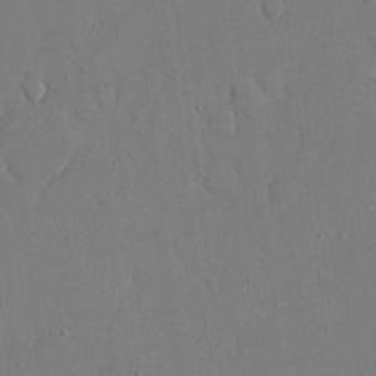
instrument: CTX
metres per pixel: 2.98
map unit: eHh
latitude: 15.5372
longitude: -70.9136
